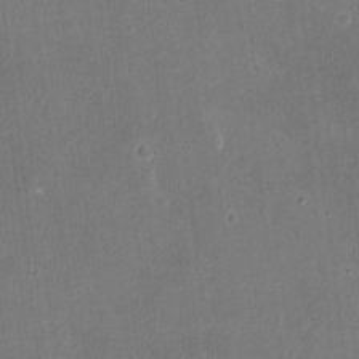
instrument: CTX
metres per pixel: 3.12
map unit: eHh
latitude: 8.6302
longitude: -73.7072
